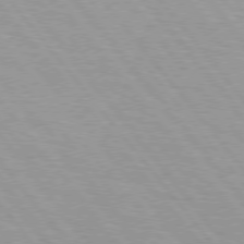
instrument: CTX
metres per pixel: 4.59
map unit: Hpe
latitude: 76.0822
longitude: -152.8569
